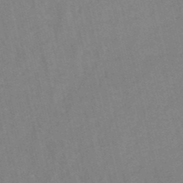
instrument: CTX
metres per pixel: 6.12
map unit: lHb
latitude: -48.8975
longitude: 73.0486
